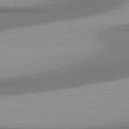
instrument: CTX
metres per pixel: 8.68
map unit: lApd
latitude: 80.9514
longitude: 174.8596
